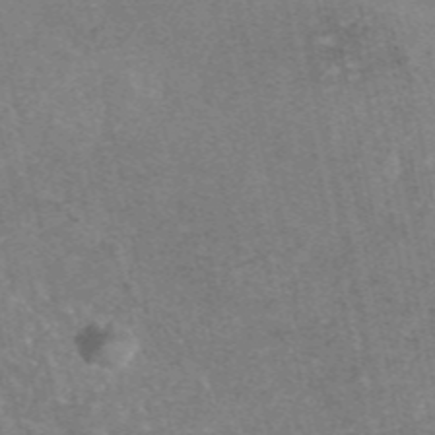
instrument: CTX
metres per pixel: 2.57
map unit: eAb
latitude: 47.1215
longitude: 105.1620
